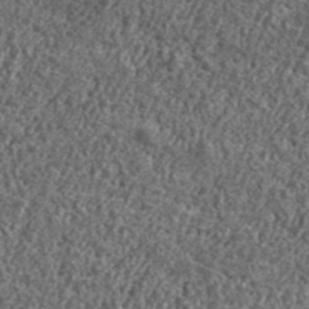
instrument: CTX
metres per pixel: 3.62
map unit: lHvf
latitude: 41.1214
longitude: -90.1200
